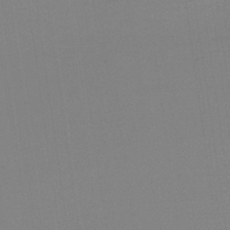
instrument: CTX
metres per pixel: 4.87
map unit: HNb
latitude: -36.8219
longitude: 54.6141
